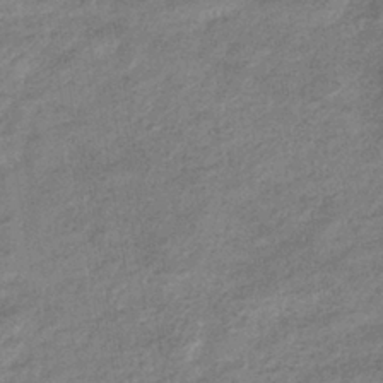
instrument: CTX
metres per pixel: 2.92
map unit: eHb
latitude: -38.5196
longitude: 80.2362
